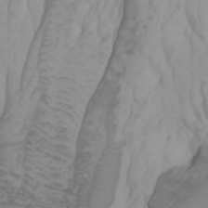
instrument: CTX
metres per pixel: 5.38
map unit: Htu
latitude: -0.6141
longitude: -77.3103
